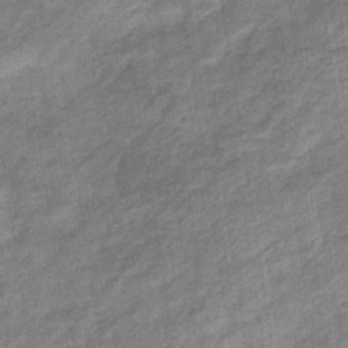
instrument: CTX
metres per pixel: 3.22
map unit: eHb
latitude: -37.6155
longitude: 77.7667
